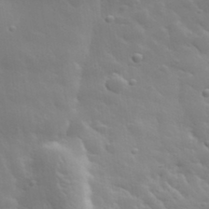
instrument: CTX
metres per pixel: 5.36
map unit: lHvf
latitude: 33.3104
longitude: -82.5167
